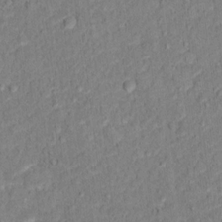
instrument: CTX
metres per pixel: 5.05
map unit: Hto
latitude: 12.2523
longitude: -38.2145
